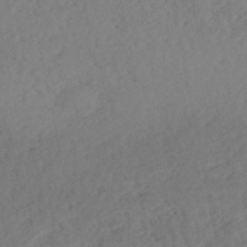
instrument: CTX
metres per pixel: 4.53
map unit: HNhu
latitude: -48.3307
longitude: 97.9367
